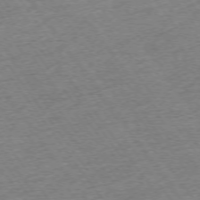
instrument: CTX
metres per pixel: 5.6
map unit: Ap
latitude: -74.7086
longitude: -88.8380
